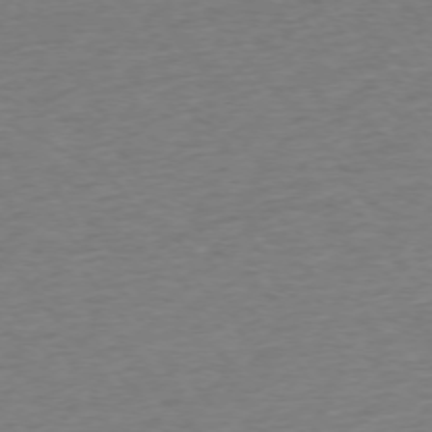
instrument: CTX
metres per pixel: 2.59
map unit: Ap
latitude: -75.2754
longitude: -88.7058
